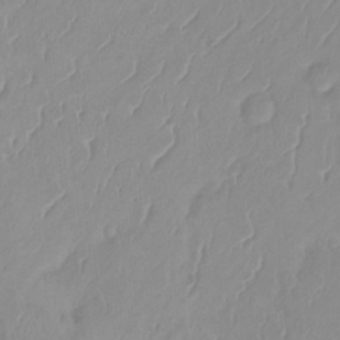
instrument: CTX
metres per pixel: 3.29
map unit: Ht
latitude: -14.2551
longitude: -50.9891
